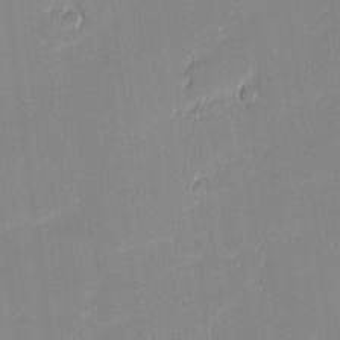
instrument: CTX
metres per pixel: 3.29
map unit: eHh
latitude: -1.3888
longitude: -83.6504
